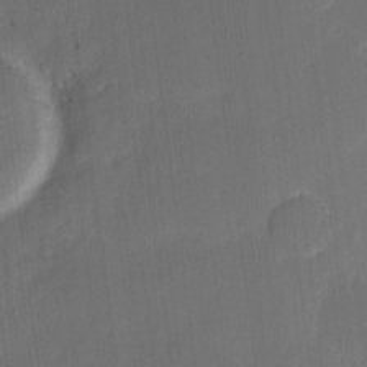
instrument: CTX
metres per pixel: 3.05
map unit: eHh
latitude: 4.7435
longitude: -67.5749
